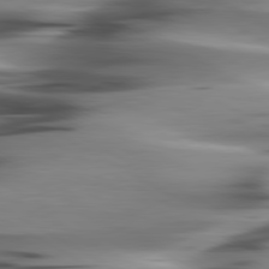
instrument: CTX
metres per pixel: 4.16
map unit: lApd
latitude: 80.4601
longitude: -122.7624
